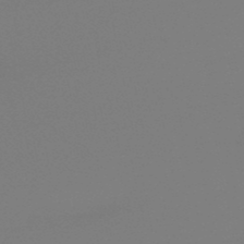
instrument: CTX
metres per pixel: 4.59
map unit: eHb
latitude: -49.8234
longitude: 77.7289
